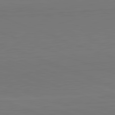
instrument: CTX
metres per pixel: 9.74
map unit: lApd
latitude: 82.3656
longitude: 165.2565
